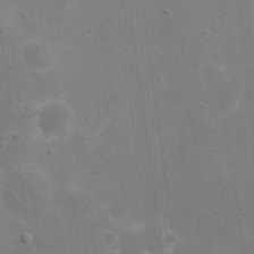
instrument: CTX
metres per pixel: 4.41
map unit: eHh
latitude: 21.4805
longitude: -67.3670
